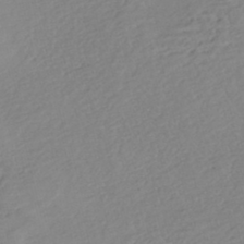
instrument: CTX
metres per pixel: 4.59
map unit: Nhe
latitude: -46.7652
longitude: -172.3656
